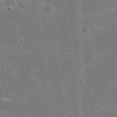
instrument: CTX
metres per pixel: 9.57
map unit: eHh
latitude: 21.8017
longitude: -67.2159
